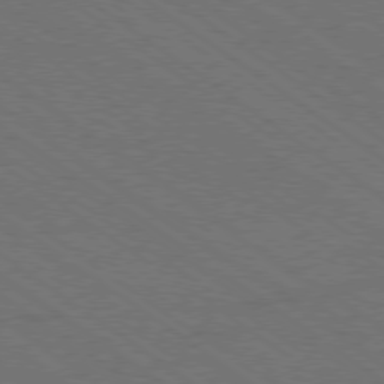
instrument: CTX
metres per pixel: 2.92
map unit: Ap
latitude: -79.5399
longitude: -64.1767
